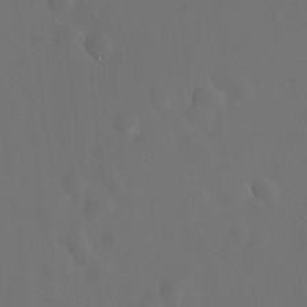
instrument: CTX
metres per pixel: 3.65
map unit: HNhu
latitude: 13.3671
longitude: 12.8786
